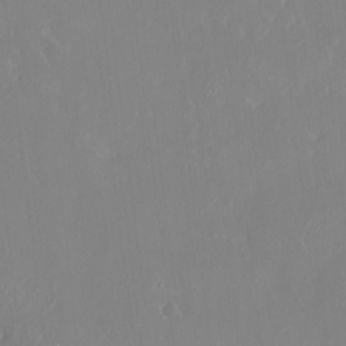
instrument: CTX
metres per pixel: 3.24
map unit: HNhu
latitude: 6.7624
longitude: 2.5573
